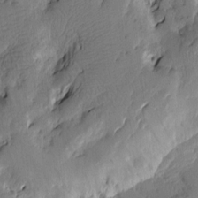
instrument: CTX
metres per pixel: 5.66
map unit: Htu
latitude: -2.2172
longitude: -176.7246
